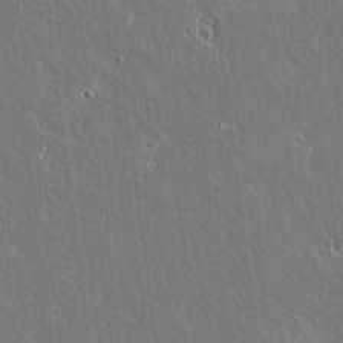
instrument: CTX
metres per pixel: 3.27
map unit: lAvf
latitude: 14.3657
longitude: -128.5923
